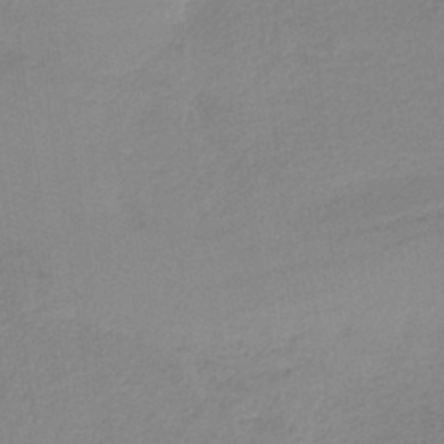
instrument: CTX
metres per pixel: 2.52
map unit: HNb
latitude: -36.8786
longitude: 56.3117
